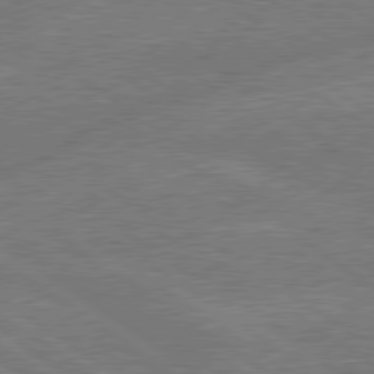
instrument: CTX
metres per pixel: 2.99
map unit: lApd
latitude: 79.2348
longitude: -145.4426
